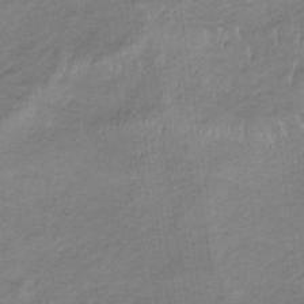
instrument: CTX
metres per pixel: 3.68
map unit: lHb
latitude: -34.4629
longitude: 69.1242
